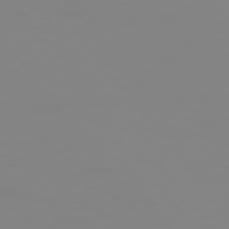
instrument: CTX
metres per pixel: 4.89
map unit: Hpe
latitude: 74.7624
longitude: -126.9703
